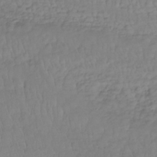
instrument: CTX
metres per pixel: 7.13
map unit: lHb
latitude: -37.5966
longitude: 69.7666
